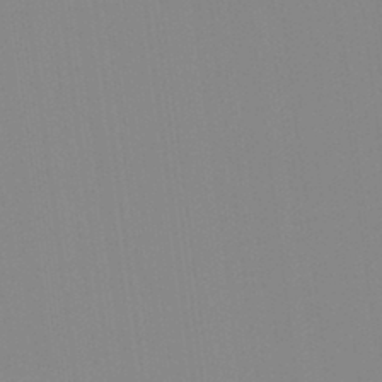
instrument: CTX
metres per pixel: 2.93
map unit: Hto
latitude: -8.1417
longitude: -49.3860
